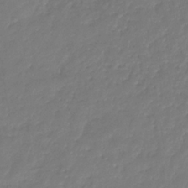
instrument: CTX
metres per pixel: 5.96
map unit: eHb
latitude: -30.7463
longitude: 73.0108
